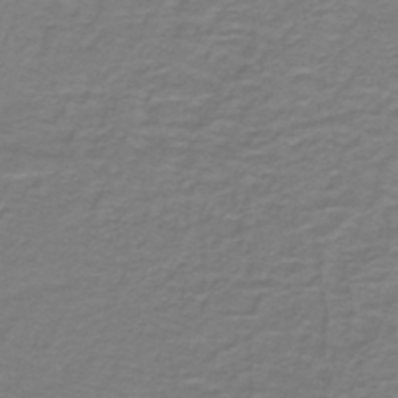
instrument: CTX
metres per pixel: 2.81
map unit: lHb
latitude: -42.6896
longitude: 56.7652
